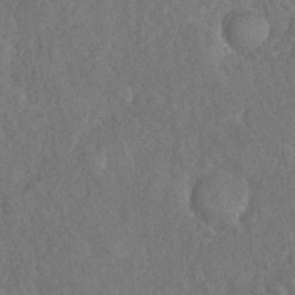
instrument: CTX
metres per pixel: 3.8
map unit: Nhu
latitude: -31.2187
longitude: -60.4412
